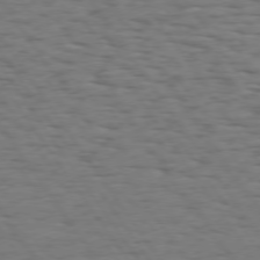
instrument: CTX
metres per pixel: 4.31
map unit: Hpe
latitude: 73.5183
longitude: -132.7624
